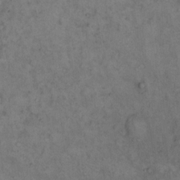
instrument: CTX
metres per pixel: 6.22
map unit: eHh
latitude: 15.8017
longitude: -63.6694
